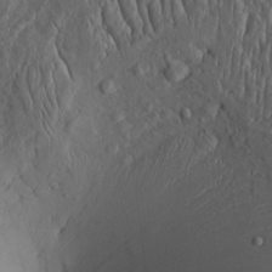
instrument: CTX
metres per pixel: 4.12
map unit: Htu
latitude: -3.6532
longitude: 157.2376
